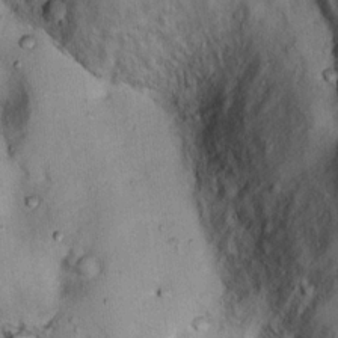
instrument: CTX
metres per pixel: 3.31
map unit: Ht
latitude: 13.9150
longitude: -40.7813
